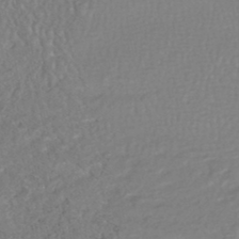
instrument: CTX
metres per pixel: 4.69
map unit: HNhu
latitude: -48.0472
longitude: 98.4818
